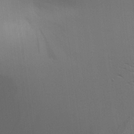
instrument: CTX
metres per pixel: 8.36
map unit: Aa
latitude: 26.2334
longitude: -142.9514
